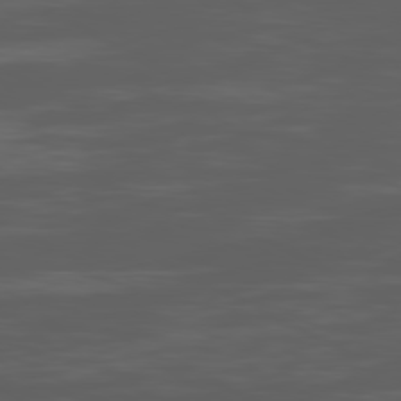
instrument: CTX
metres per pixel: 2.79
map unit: Ap
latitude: -80.5952
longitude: -62.8380
